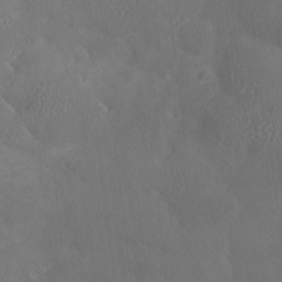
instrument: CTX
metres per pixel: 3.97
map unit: eHh
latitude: -3.6721
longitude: 19.3888
